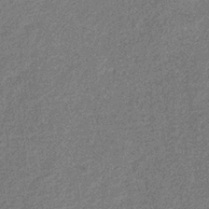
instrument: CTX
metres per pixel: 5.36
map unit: eHb
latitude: -30.8597
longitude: 69.0675
